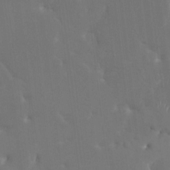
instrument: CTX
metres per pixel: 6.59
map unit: HNhu
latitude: 5.4426
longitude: -5.4993
